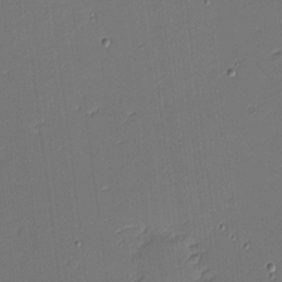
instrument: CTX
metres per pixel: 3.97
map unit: eHh
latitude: -3.7099
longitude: -81.8961
